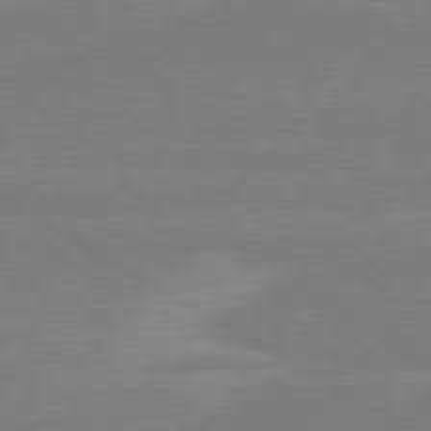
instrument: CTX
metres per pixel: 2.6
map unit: lApd
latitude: 80.6301
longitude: 169.3131
